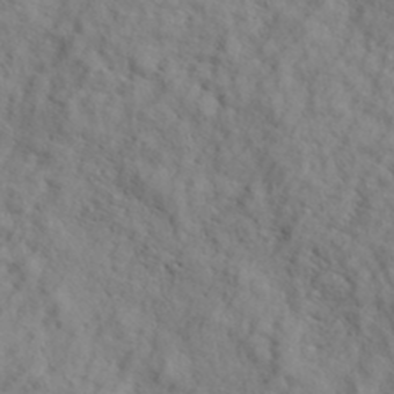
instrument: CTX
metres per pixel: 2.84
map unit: eHh
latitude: 36.4790
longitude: -138.6868
